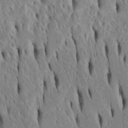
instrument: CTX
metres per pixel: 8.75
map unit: Htu
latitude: -4.7841
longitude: 151.4454
